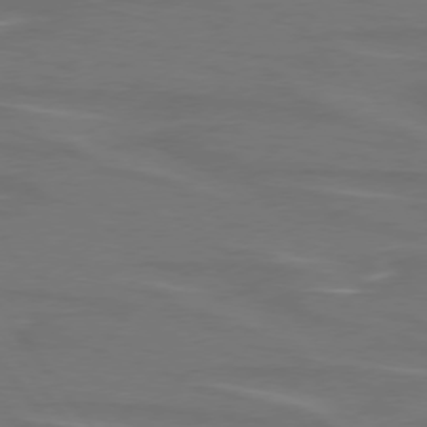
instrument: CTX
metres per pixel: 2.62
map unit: lApd
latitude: 75.3482
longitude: -79.5182
